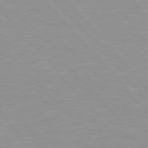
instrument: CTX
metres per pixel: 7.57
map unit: Hpe
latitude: 76.3089
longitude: -155.1781
